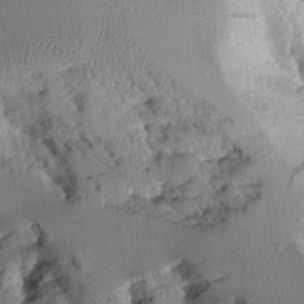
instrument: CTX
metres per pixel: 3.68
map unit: Aa
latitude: 10.9892
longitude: -126.0444
